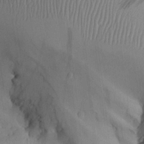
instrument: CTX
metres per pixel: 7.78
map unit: Aa
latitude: 26.5924
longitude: -136.3845
